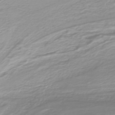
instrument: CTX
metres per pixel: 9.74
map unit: lHb
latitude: -40.1039
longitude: 52.6329
